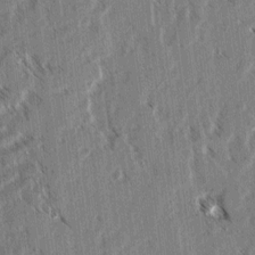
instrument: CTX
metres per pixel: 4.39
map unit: lAvf
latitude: 3.2537
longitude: -105.4427
